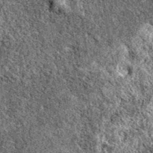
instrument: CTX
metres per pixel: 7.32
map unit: eAb
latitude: 38.3656
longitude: 110.6330
